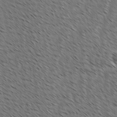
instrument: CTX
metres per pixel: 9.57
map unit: Ave
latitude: -1.7667
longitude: -113.4993
